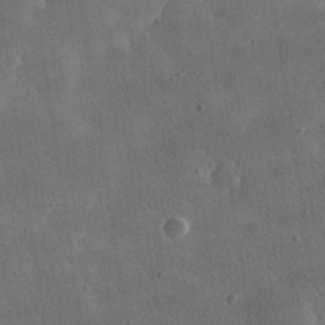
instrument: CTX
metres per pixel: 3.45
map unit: lHvf
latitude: 31.3104
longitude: -92.8947
